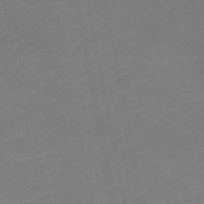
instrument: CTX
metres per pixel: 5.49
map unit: HNb
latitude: -48.4818
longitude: 58.6140
